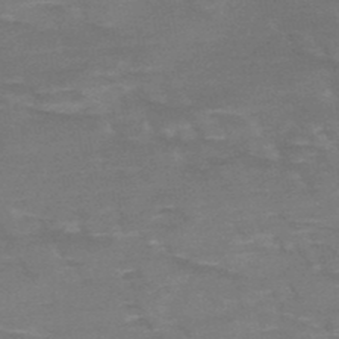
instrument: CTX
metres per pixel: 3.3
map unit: HNb
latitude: -48.7652
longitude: -48.8947
